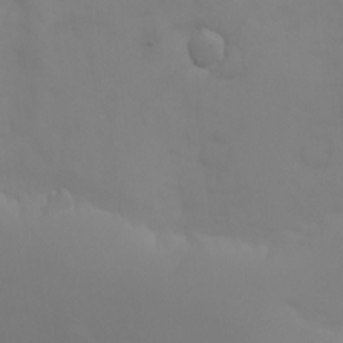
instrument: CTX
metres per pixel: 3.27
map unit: Nhu
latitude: -7.5588
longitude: -69.4426
